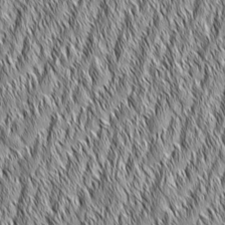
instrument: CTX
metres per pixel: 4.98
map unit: Aa
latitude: 6.0255
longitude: -129.5749
